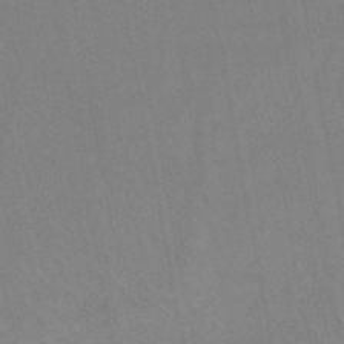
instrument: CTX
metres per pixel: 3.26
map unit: HNb
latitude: -48.6519
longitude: -50.4223
